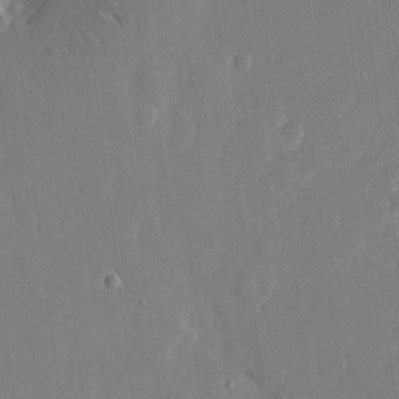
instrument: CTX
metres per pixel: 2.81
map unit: eHh
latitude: 9.8961
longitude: -70.7435
